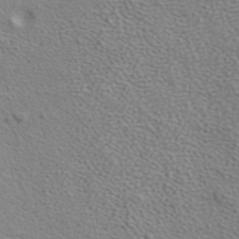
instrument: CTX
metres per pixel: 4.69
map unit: ANa
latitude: 39.8016
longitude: 21.0675
